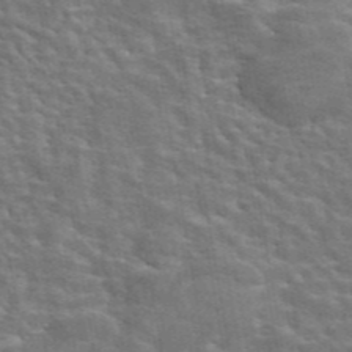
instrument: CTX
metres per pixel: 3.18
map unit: eAb
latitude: 44.5734
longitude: 111.8044
